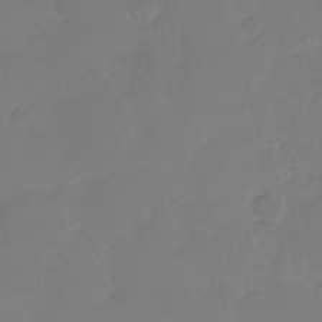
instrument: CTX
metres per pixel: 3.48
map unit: Nhu
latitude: -29.3888
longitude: -63.6883
